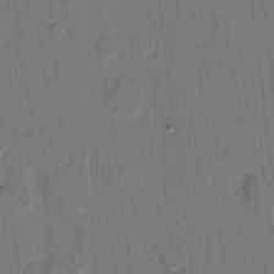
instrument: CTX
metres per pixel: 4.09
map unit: eHh
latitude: 6.4223
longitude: -66.2522
